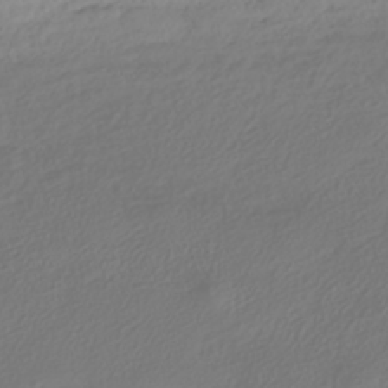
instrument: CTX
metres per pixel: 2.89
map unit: HNhu
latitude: -41.7666
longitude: 106.2740
